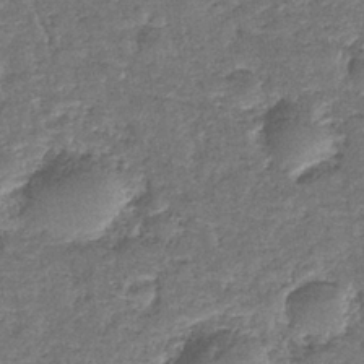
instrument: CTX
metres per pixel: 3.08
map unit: eHb
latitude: -36.8597
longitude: 79.0108
